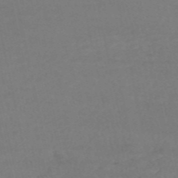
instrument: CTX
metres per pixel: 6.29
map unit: HNb
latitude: -54.2929
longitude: -34.1577
